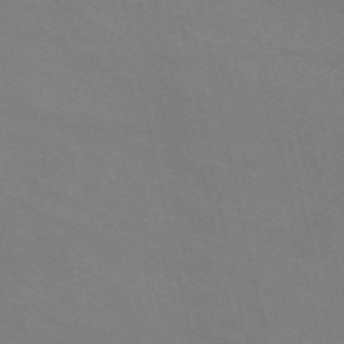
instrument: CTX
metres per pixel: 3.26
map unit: HNb
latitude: -54.6519
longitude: -37.6883
